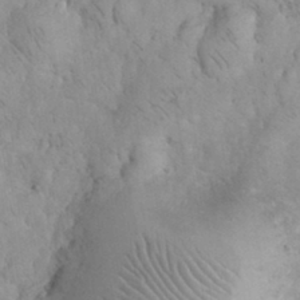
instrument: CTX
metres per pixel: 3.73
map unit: eHh
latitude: 32.6113
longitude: -64.9892
